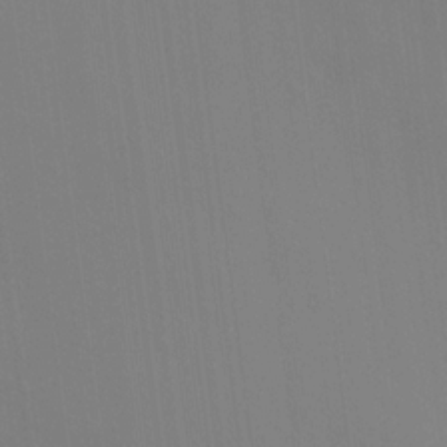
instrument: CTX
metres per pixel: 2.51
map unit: HNhu
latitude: 13.5938
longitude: 11.6344
